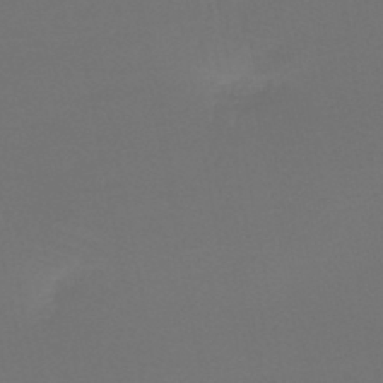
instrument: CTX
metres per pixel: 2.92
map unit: lHb
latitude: -43.7666
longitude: 63.6344
